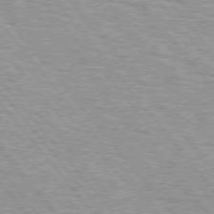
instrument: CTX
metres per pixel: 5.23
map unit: lApd
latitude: 75.1214
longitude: -76.7057
